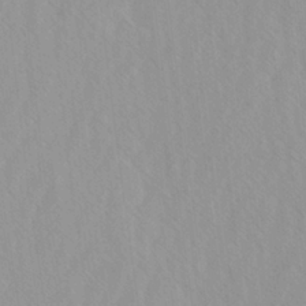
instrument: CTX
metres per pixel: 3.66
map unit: Ave
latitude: -1.6344
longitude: -113.0269
